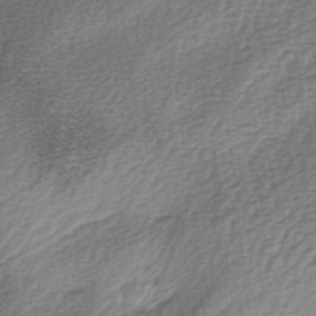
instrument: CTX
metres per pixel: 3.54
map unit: lAa
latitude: -3.8233
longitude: -128.3089
